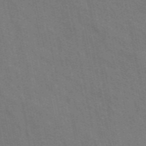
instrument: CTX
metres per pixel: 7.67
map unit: ANa
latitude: 48.7057
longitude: -75.5749
